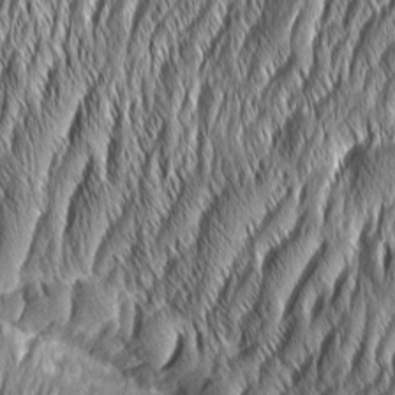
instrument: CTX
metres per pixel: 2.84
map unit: Aa
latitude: 8.2334
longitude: -130.4223
